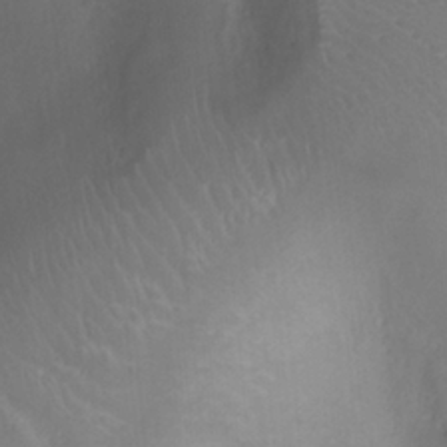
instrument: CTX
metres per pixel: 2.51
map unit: Ht
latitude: -3.8422
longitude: -18.3089
